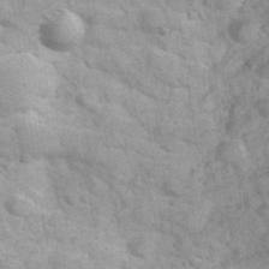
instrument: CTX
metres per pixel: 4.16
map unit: Hve
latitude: 32.0255
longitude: 151.4454
